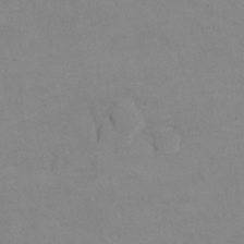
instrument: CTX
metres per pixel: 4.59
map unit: Hto
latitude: 7.8016
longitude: -35.7260
